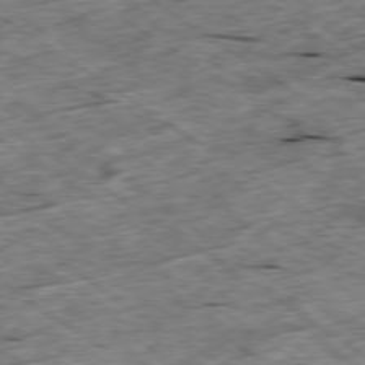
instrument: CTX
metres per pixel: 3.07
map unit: Ap
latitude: -79.5588
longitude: -87.2537
